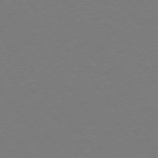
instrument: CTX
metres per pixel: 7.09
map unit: Hpe
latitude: 75.1781
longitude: -123.6883
